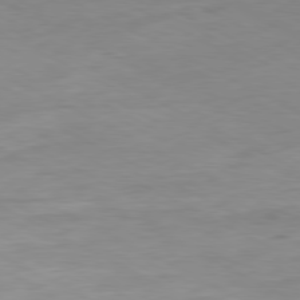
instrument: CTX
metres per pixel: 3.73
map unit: Ap
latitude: -80.5385
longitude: -76.3278
